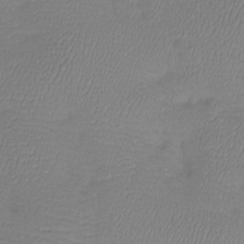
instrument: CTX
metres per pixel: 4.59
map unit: Htu
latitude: -13.7478
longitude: -45.3104
